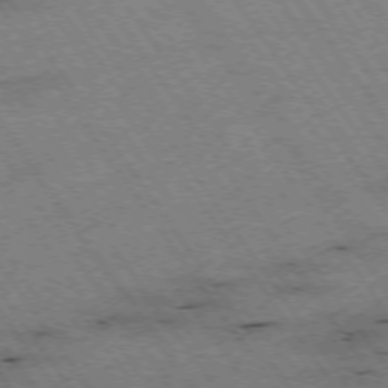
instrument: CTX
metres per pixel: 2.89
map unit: Hpe
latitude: -74.5196
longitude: 1.8990
